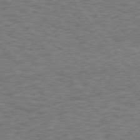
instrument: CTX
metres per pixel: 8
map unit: Hpe
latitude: 75.5938
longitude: -134.9513
